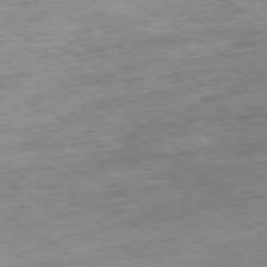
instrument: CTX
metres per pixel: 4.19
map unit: Ap
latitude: -80.0472
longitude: -74.5168
